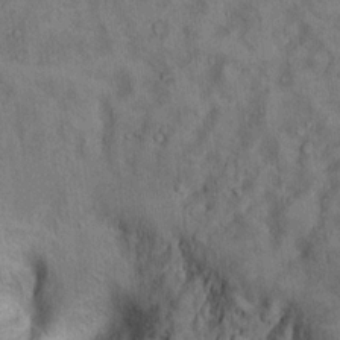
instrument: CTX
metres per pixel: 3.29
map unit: Ht
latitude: 12.1389
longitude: -32.4601
